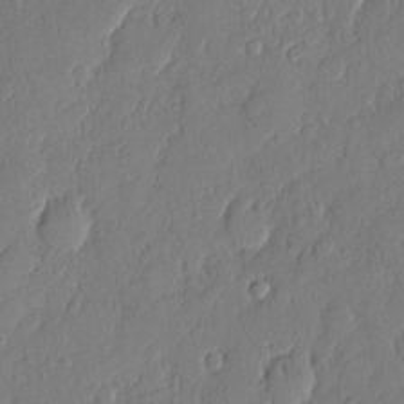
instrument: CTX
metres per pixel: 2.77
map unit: eHh
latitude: 5.9906
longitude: -74.9514
